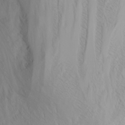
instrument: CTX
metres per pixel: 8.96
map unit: Nhu
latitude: -4.3306
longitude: -86.0255
